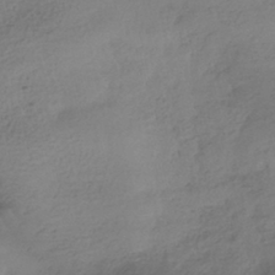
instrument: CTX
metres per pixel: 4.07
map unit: HNhu
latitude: -41.0864
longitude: 98.9164
